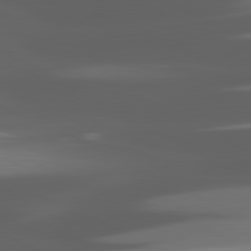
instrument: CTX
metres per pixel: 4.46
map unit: lApd
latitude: 81.3859
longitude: -145.6694
